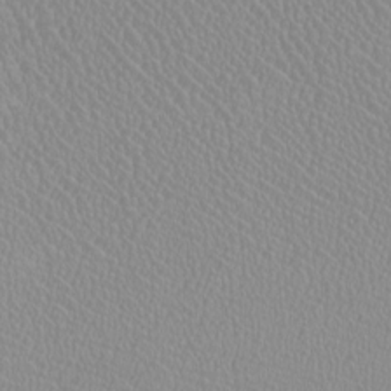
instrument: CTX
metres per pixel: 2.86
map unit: HNhu
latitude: -0.5574
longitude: -0.9513
